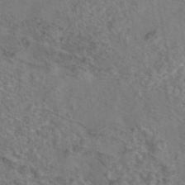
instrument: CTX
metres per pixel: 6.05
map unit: eAb
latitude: 43.1214
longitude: 104.1039
